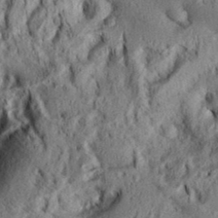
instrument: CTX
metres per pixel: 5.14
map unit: Aa
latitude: 33.8772
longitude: -137.0459
